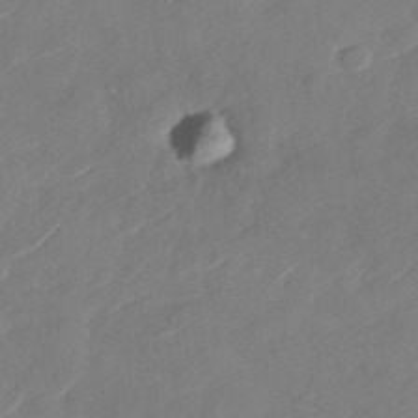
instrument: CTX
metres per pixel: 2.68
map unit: Nhu
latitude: -29.7100
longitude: -72.3657
